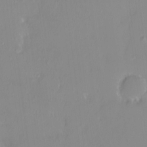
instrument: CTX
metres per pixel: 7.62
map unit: HNhu
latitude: 3.5371
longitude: 7.5777
